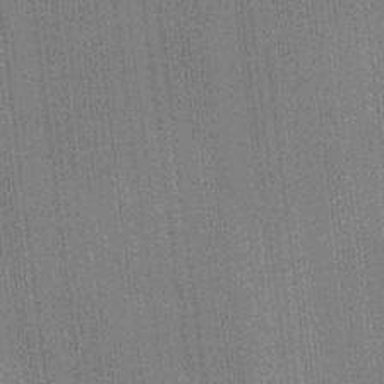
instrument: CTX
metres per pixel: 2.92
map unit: HNhu
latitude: 8.7057
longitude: 15.5210
